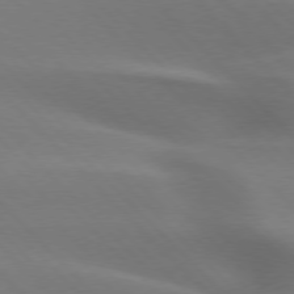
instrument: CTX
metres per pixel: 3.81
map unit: lApd
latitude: 75.9717
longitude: -61.8772
